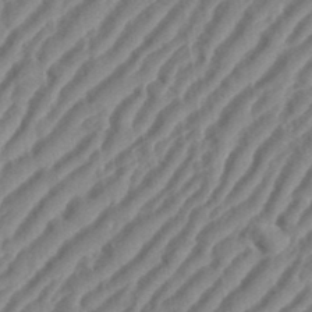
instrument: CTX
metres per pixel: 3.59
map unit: eHh
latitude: 36.1956
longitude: -134.5545
